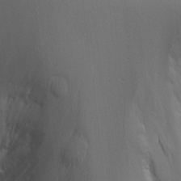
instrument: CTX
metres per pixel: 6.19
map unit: eHh
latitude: 3.8772
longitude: -78.9892
